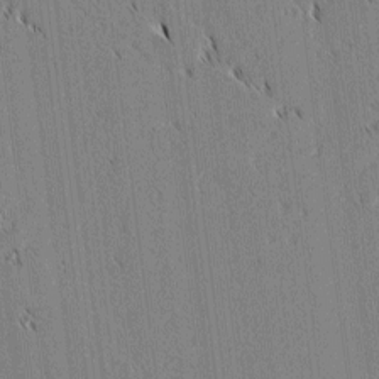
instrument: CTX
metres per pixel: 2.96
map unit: lAvf
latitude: 1.6694
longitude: -106.4223
